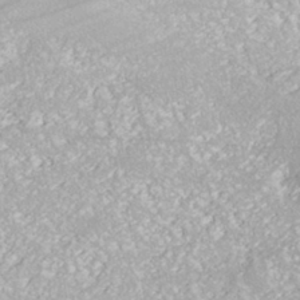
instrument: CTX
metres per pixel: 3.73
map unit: ANa
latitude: -42.9352
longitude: 107.8801
